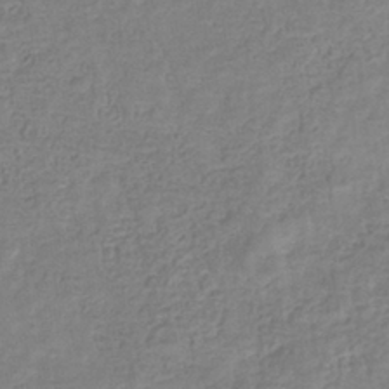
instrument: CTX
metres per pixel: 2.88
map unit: eHb
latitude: -32.6708
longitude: 74.9353
